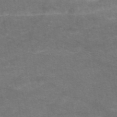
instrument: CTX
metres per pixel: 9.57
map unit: eAb
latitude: 48.4790
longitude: 122.7652
